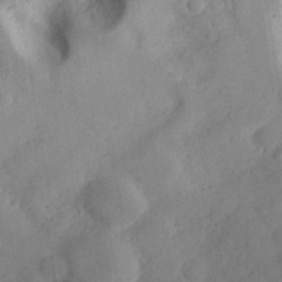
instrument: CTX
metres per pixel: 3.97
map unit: eHh
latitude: 30.0255
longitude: -73.5372
